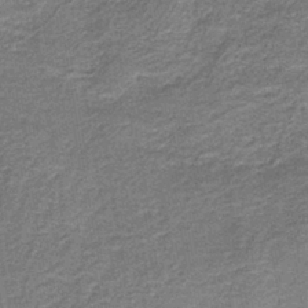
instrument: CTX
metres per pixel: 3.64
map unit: HNb
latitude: -39.1809
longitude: 50.7463
